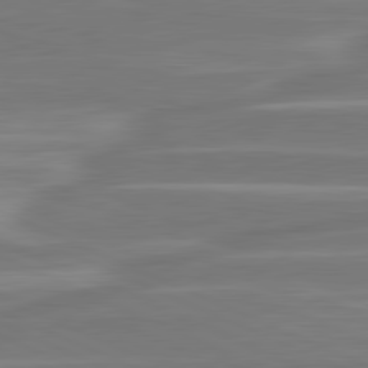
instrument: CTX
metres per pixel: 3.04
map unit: lApd
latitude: 81.3482
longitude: -131.4616
